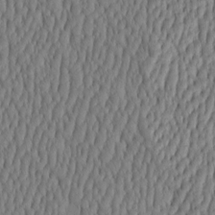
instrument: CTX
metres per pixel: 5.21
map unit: HNhu
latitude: -3.8233
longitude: 13.6533
